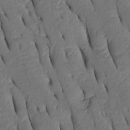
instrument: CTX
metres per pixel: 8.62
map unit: Htu
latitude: 0.1200
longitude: 149.9745
